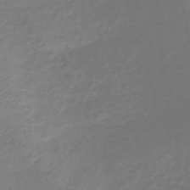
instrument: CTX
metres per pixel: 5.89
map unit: lHb
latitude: -40.9542
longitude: 72.1983
